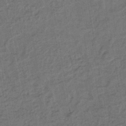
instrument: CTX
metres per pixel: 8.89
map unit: lHb
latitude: -42.8408
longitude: 60.9353
